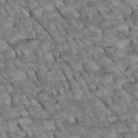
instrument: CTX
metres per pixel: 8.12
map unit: Htu
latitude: 2.0255
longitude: 144.4251
